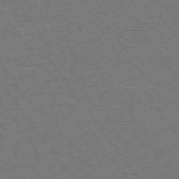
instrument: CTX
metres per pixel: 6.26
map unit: Ap
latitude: -74.5574
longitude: -70.6868
